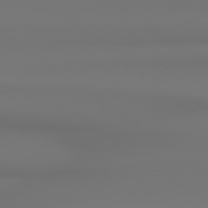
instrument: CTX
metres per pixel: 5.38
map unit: Hpe
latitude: 78.9325
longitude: -137.3104
